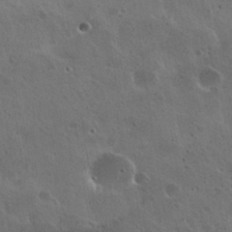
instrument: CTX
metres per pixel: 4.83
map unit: Nhu
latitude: 30.6680
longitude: -55.7261
